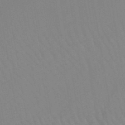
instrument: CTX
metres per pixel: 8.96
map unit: lHb
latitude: -45.4454
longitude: 76.9542
